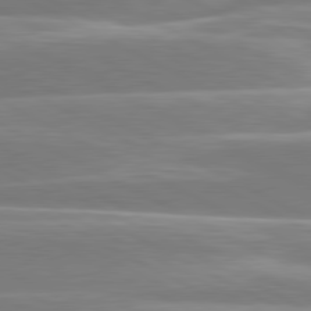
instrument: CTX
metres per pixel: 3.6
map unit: lApd
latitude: 80.8758
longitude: -129.6694
